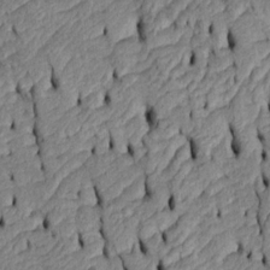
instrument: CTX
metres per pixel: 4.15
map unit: Htu
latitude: -6.4629
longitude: 155.1242
